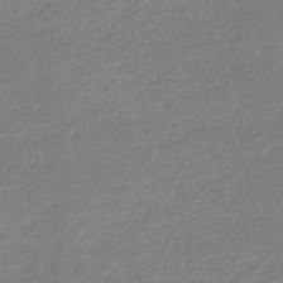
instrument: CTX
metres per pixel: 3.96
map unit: eHb
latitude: -33.2376
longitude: 70.5763
